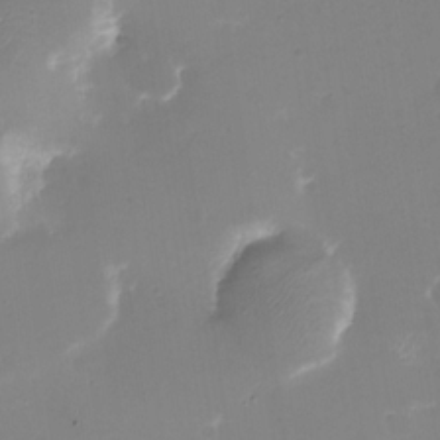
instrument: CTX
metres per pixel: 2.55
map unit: eHh
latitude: -5.7477
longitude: -78.2523
